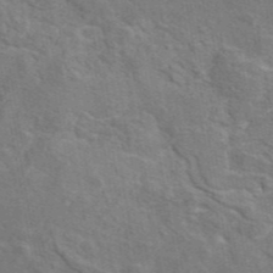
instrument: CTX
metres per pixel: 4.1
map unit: eAb
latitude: 44.9891
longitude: 110.3117
